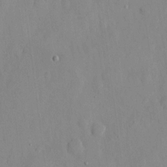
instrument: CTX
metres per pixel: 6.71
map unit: eHh
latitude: 12.0822
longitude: -69.5182
